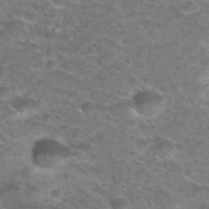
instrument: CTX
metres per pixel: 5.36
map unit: Nhu
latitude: 28.0444
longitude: -49.7639
